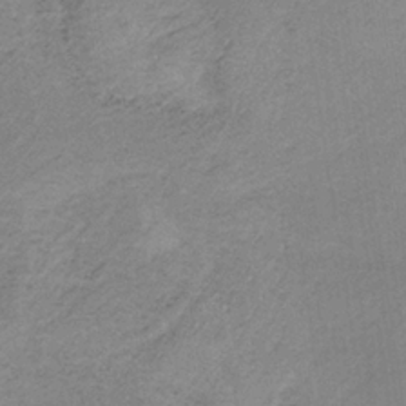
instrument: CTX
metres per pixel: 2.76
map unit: HNb
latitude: -33.6911
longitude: 63.3131
